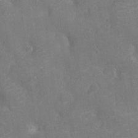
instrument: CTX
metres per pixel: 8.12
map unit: Nhu
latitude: -11.0864
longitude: -21.4805
